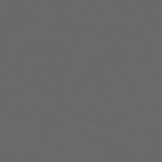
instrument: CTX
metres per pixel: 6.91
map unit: Hpe
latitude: 73.9151
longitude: -126.7624
